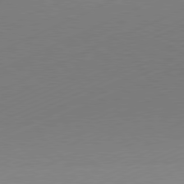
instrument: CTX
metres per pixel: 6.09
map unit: Hpe
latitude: -81.9178
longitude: 12.1984
